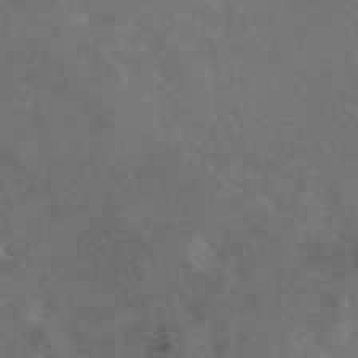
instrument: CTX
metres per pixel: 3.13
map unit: eAb
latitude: 45.4426
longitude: 123.6155
